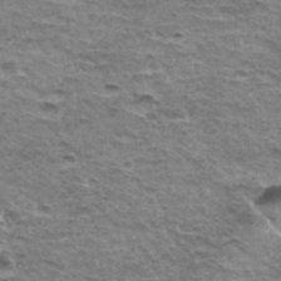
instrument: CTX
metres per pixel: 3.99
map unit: Hto
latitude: 35.6505
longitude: -43.0270
